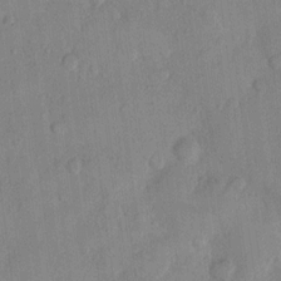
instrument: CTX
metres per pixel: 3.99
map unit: Hto
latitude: 9.8772
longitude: -58.4601
